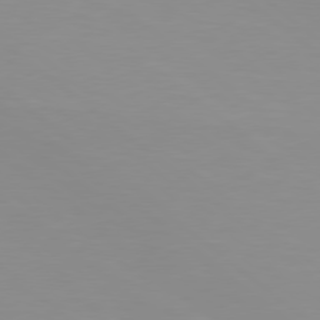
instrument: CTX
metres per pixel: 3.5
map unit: Hpe
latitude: 78.1578
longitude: -142.0633
